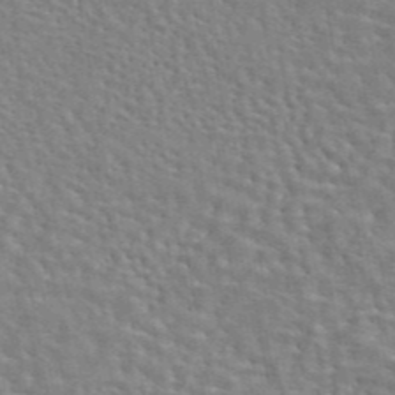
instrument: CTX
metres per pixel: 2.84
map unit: eAb
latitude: 44.5734
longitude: 110.2739
